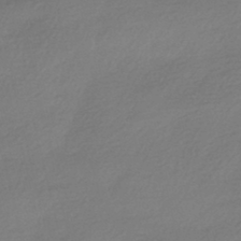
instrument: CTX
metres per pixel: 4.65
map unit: HNhu
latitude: -42.1038
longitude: 94.5951
